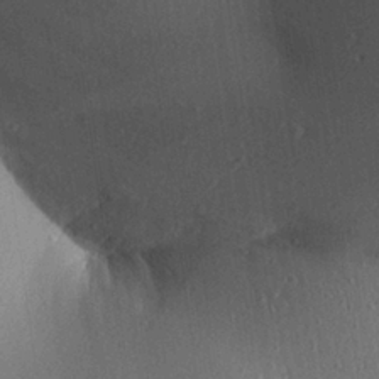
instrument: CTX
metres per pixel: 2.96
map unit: Aa
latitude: 26.5168
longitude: -135.8016
